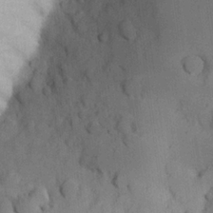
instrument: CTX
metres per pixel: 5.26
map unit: Hve
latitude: 24.3845
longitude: 148.0094
